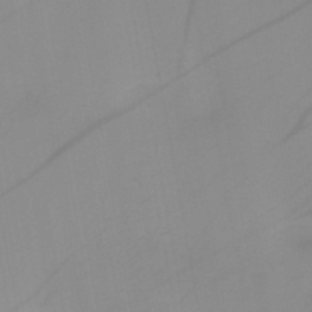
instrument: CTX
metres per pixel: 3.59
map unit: HNb
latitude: -44.9920
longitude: -43.6694
